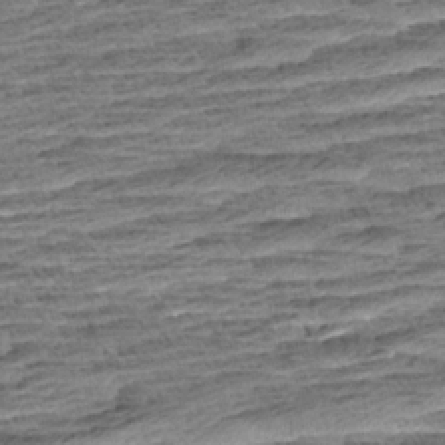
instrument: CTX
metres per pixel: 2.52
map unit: Aa
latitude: 8.1389
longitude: -137.5182
